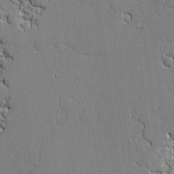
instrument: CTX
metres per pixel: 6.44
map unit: lAvf
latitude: -0.4629
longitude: -109.0269
